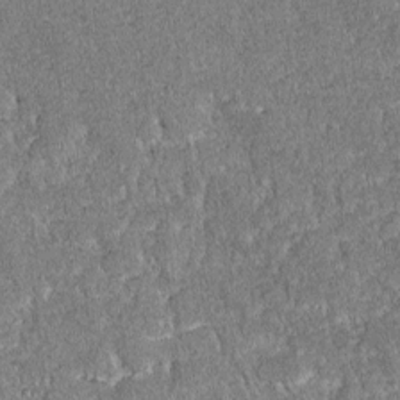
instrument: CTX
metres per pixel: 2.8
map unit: lAvf
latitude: -8.3117
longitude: -111.6316
